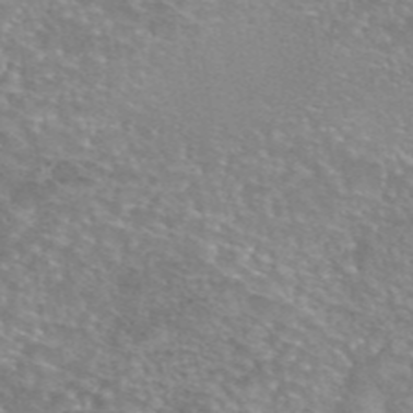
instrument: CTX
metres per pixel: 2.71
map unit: eAb
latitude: 45.3859
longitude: 103.0675
